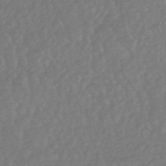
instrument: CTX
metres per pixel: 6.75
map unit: HNhu
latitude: -48.2740
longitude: 97.6722
